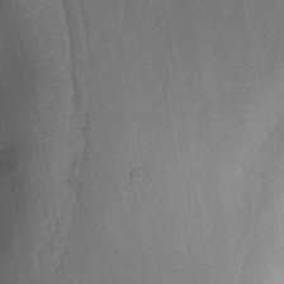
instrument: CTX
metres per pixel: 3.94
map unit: Ht
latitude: 11.4616
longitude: -74.6679
